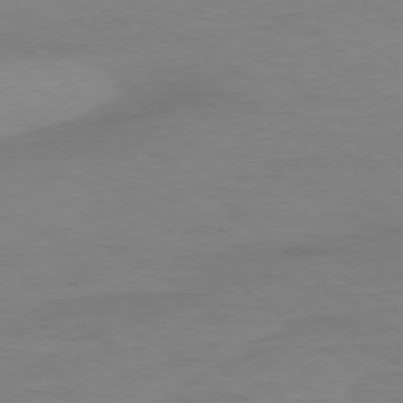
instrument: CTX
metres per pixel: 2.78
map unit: Ap
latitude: -78.3873
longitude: -89.5183
